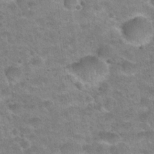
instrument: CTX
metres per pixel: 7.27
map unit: Hto
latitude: 21.1403
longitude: -49.1403
